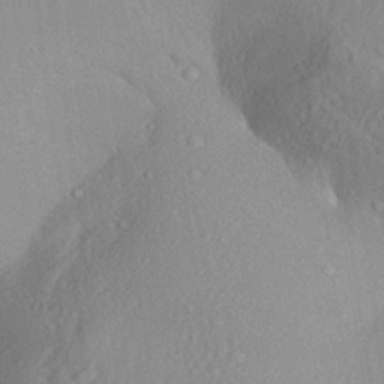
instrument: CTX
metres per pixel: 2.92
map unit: Aa
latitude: 29.0458
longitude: -135.5749
